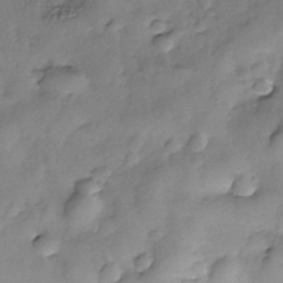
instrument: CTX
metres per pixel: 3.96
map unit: Nhe
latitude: -37.7288
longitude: -147.5372
